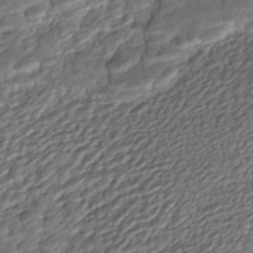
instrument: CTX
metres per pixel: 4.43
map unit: ANa
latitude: -41.8611
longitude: 109.0486
